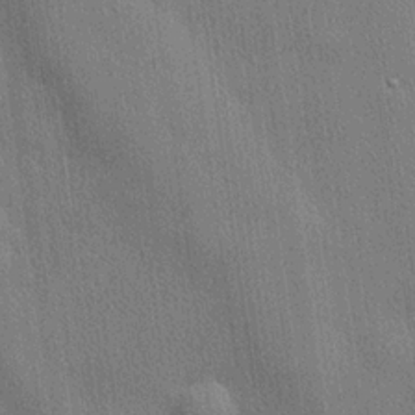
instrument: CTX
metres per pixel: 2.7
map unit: lHvf
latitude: 20.2712
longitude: 141.8044
